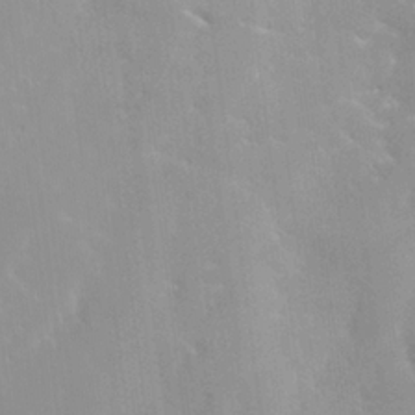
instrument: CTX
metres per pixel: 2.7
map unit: HNhu
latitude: 0.4790
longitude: -4.0255
